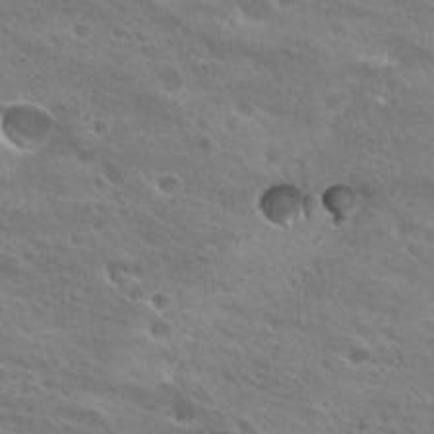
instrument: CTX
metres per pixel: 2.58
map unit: Hto
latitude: 28.3089
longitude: -39.9339
